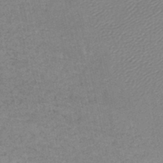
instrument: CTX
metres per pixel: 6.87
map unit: lHb
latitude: -46.2928
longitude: 70.4440
